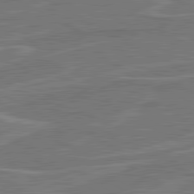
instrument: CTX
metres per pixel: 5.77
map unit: lApd
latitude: 81.2915
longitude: 122.1039
